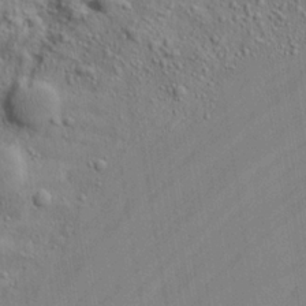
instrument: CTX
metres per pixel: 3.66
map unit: Ave
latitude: 22.0822
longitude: -137.7072
